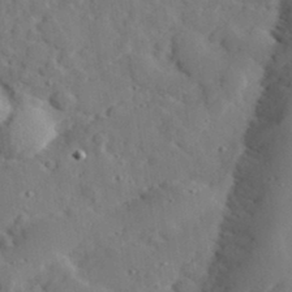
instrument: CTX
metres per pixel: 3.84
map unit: lHvf
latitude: 33.3482
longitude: -83.0647
